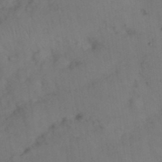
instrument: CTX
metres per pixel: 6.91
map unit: Nhu
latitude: 26.4223
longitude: -69.8206
